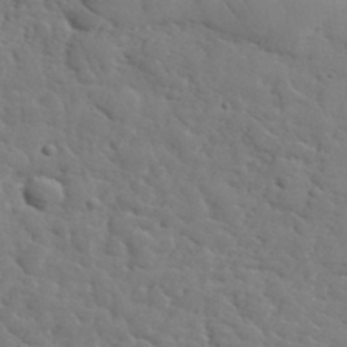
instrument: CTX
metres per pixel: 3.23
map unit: lHvf
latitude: 37.3860
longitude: -92.0822
